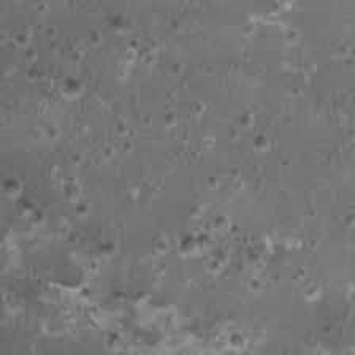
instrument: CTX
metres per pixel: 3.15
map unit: HNhu
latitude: 0.6112
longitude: 1.9556
